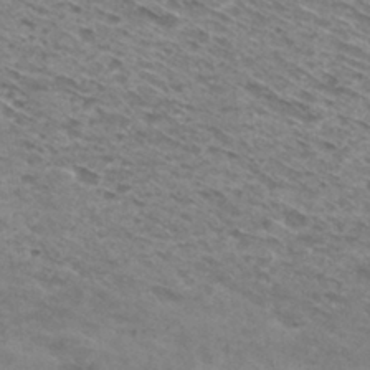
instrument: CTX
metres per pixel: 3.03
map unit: Hto
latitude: 30.3468
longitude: -46.0633
